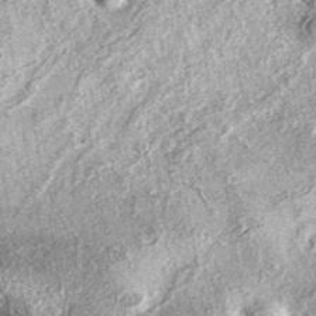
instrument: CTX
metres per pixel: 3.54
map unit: eAb
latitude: 37.7449
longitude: 106.4440
